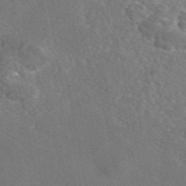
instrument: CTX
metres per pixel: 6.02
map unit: eAb
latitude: 47.3671
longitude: 110.6140
